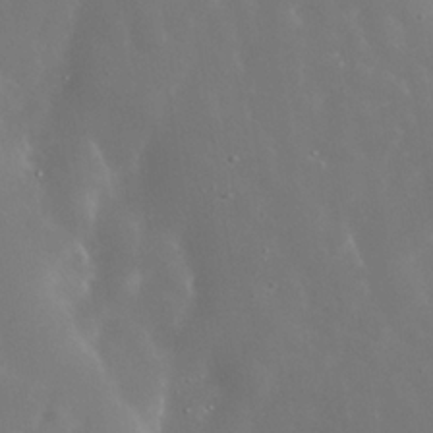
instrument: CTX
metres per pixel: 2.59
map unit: Nhe
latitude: -36.8408
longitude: -91.0836
